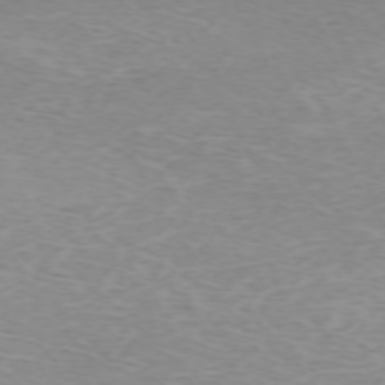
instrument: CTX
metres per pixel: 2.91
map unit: Hpe
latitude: -71.8989
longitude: 12.4062
